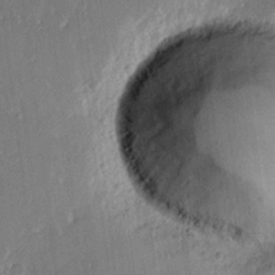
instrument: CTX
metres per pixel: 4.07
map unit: Hve
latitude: 22.1578
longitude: 148.3685
